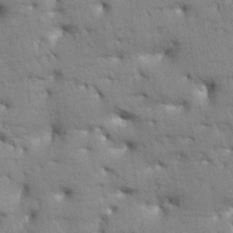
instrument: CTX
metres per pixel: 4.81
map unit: Aa
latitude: 33.7828
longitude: -143.7261
